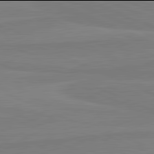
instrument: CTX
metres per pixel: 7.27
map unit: lApd
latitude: 81.9906
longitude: 166.8408
